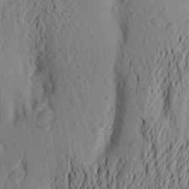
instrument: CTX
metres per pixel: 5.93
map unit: Aa
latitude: 24.5734
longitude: -149.6694
